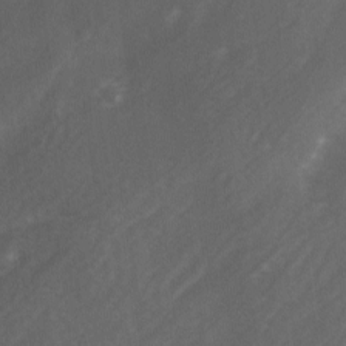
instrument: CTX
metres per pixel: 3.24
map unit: Ave
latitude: 1.7071
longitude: -111.6316
